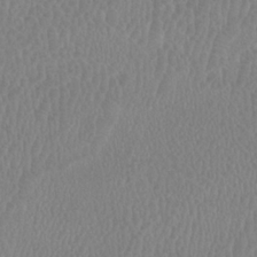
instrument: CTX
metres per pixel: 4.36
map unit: HNhu
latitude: -1.0676
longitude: -1.4615
